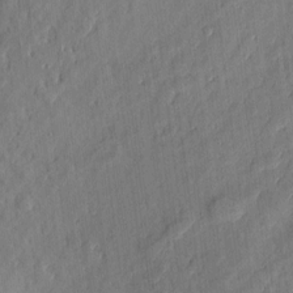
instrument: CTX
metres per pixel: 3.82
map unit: eHh
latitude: 5.8205
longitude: -73.3104
